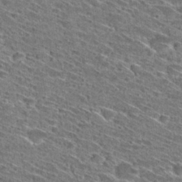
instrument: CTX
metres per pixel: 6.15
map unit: Hto
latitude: 29.2537
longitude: -45.3859
